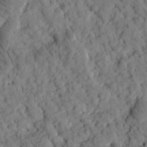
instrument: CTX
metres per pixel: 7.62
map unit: Htu
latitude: -1.8234
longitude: 174.2739
